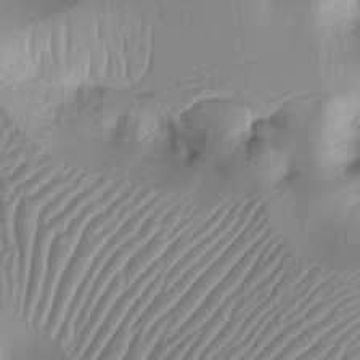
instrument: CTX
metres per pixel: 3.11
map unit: Nhu
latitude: 14.5357
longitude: -78.6491
